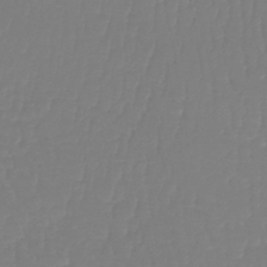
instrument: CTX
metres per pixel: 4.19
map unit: lHb
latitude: -42.1038
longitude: 67.6344
